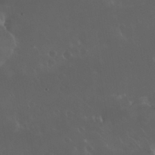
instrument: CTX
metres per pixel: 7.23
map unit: Nhu
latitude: 30.2145
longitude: -58.4223
